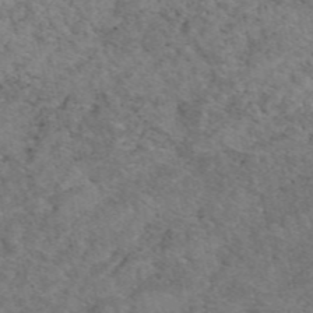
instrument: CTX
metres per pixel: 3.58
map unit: eAb
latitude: 47.9150
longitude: 115.8422
